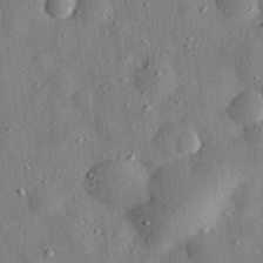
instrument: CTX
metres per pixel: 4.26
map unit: eHh
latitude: 30.1578
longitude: -75.4993
